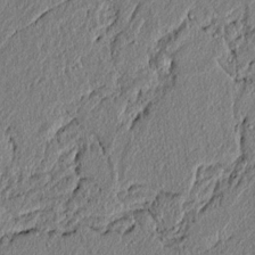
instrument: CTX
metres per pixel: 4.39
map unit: lAvf
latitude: 6.9703
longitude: 166.7274
